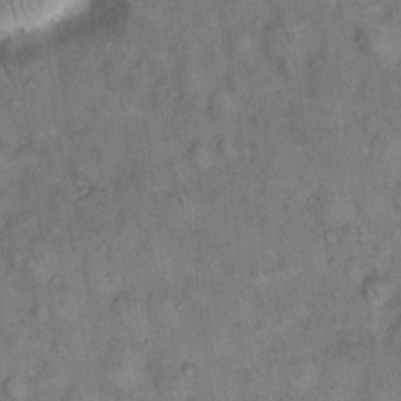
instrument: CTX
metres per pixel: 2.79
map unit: eHh
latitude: 14.8947
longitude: -64.9325
